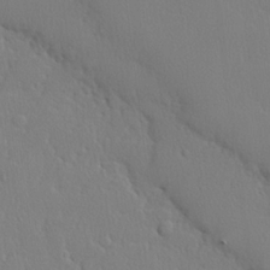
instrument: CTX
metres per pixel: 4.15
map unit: lHvf
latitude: 21.4427
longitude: 142.0283
